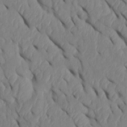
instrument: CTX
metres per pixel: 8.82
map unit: Htu
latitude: 2.4412
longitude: 147.8422
